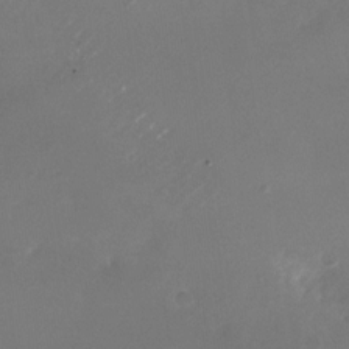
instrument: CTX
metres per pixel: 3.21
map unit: Nhu
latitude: -26.7652
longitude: -73.0459
